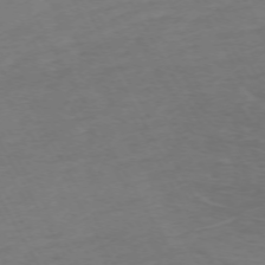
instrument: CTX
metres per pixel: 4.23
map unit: Hpe
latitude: -72.4062
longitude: 8.7652
